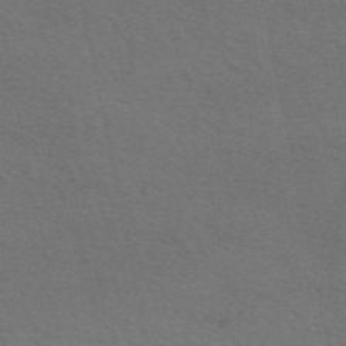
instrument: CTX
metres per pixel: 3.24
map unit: eAb
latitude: 51.0458
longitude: 111.7099
